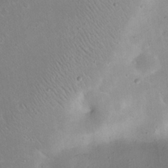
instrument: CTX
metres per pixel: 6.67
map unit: Nhu
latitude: 23.9150
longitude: -71.1025
